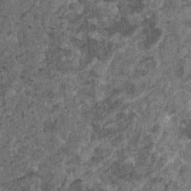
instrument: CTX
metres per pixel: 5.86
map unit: HNhu
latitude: 0.3467
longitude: 5.1998
